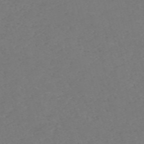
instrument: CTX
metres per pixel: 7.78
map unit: Nve
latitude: -58.8219
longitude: 60.4440
